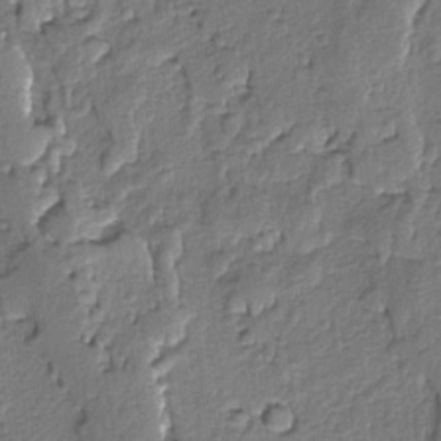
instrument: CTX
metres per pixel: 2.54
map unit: lAvf
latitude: -5.4454
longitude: -113.5182
